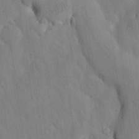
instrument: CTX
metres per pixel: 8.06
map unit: Nhu
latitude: 26.7057
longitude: -72.1011
